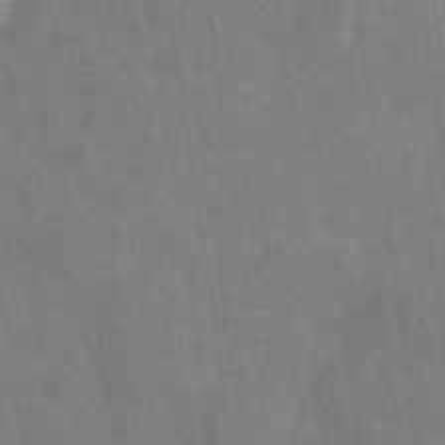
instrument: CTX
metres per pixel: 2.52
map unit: Hve
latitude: -29.2376
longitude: 92.3684
